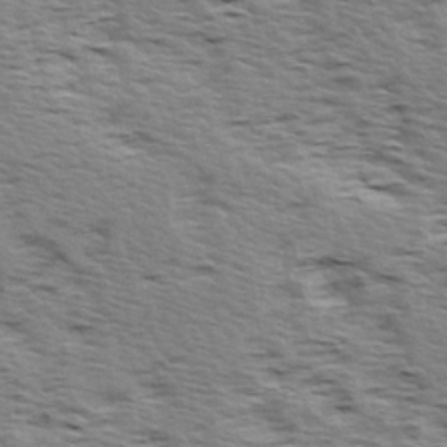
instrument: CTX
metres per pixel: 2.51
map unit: Ave
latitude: 14.9892
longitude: -103.8583
